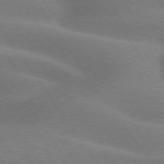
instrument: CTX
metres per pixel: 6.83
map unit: lApd
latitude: 74.9892
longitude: -59.0647
